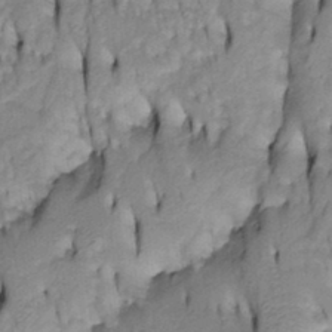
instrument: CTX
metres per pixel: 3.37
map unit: Htu
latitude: -4.5951
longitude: 150.7085
